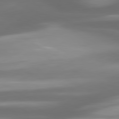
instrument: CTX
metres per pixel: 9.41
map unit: lApd
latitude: 80.2145
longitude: -139.1403
